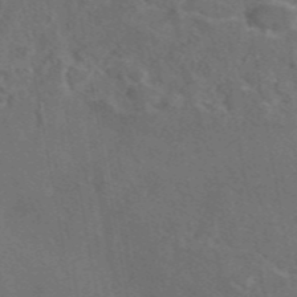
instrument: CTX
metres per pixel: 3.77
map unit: eAb
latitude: 46.5357
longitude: 108.9731
